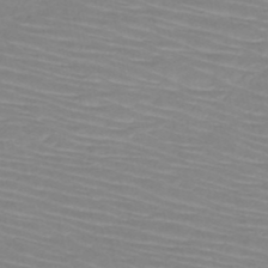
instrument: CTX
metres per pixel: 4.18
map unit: HNb
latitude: -49.9745
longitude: -51.4615
